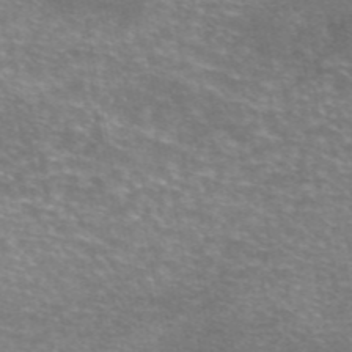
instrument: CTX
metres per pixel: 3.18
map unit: eAb
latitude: 45.9339
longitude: 102.1984
